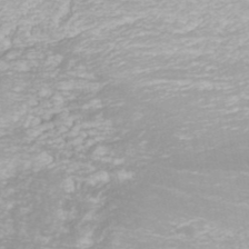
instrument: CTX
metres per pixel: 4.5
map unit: ANa
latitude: 41.7449
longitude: 27.3509
